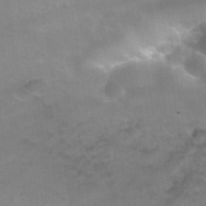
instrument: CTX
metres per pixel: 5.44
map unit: Hto
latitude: 37.9528
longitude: -41.9150
